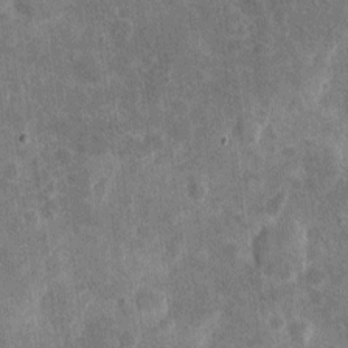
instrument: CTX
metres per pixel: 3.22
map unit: eHh
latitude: 4.4601
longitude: -71.9339
